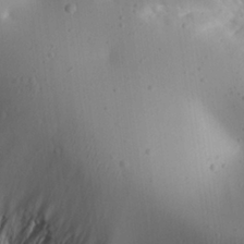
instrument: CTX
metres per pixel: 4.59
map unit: Aa
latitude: 25.2537
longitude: -143.8017
